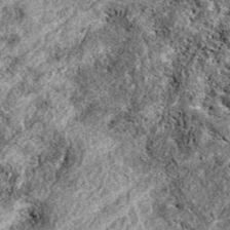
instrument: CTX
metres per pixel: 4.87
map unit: eAb
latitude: 38.9136
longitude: 111.4643
